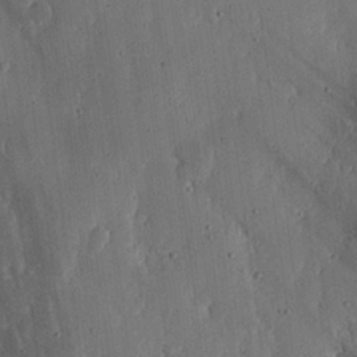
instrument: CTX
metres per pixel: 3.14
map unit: lHvf
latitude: 19.8016
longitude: -115.3103
